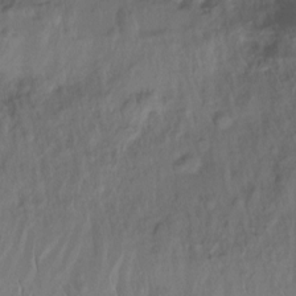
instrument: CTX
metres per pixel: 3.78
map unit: Htu
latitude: -14.7275
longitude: -44.7246
